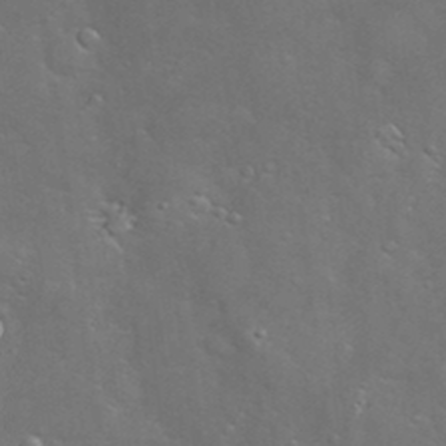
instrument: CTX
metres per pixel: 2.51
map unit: Hve
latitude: -10.6519
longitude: 175.0675
